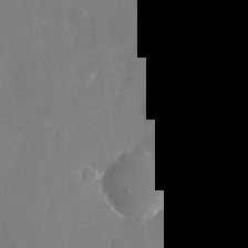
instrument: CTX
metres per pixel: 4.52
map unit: Nhu
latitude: -25.4076
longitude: -70.5546
